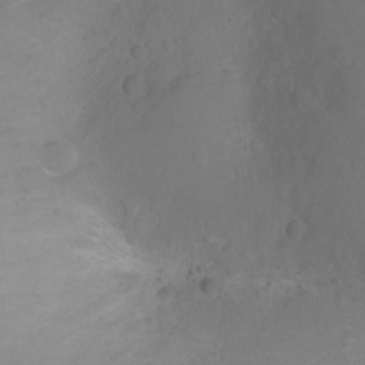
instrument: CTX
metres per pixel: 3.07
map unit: Ht
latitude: -1.8423
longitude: -27.1592
